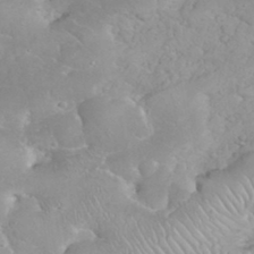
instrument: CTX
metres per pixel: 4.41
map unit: eHh
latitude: 35.8016
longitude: -63.8017
